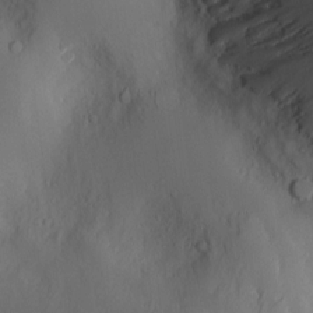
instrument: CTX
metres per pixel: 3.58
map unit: Nve
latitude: -8.1039
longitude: 175.7288
